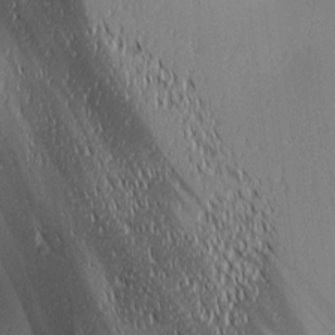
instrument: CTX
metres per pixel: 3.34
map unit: lAa
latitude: 1.5749
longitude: -116.2900
